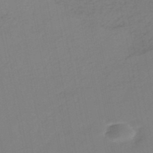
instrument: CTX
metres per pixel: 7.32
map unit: HNb
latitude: -50.7274
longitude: -50.8758
